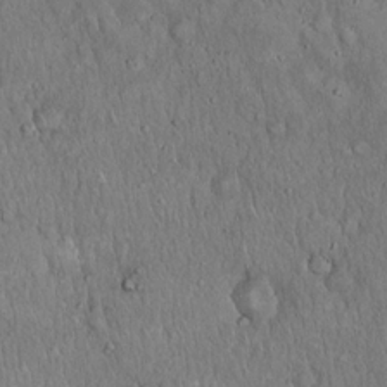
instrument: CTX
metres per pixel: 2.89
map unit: Hto
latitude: 18.2333
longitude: -60.5734
